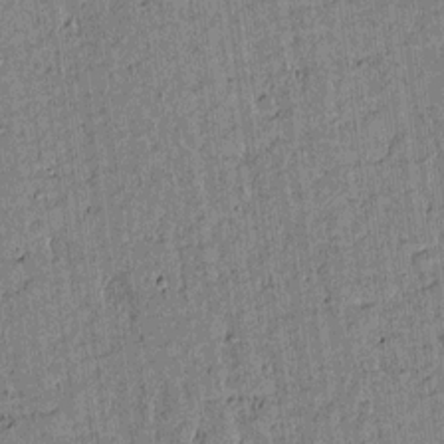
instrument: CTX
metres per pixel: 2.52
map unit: lAvf
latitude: 14.8380
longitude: -125.2914
